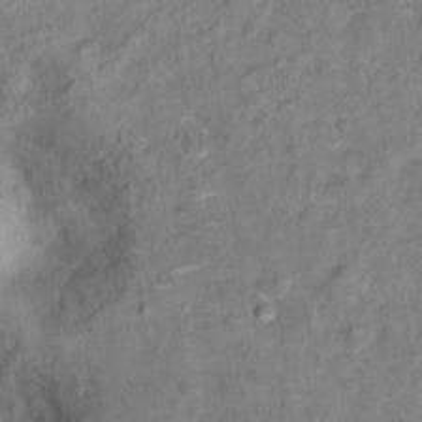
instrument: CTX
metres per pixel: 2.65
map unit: Hto
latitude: 13.5371
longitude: -37.6316
